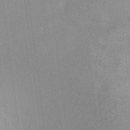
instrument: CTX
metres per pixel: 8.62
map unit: Ht
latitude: -5.6344
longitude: -36.1200
